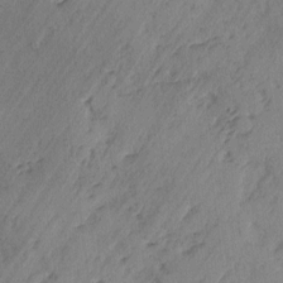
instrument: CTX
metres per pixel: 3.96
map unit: lAvf
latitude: -2.5195
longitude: -105.3104
